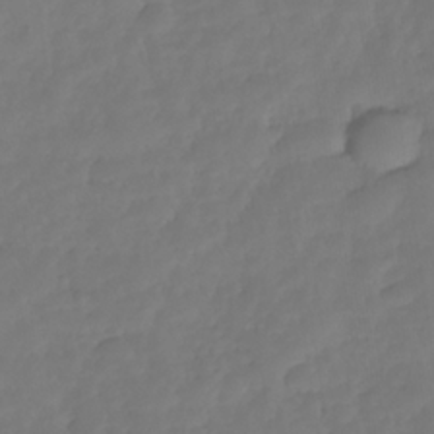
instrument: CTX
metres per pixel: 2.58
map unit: Nhe
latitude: -34.8408
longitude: -143.3104
